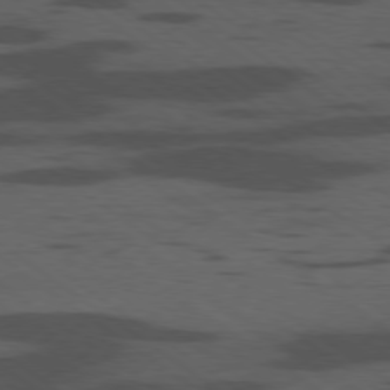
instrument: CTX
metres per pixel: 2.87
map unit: Ap
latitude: -79.6155
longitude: -99.5182
